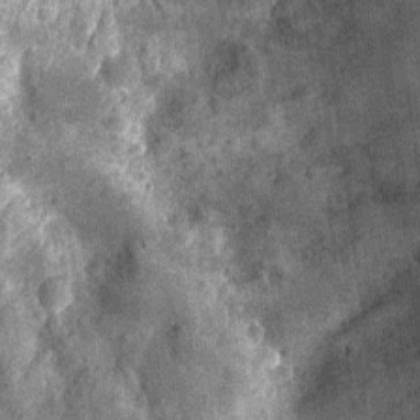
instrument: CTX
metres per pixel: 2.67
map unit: Nhu
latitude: -13.5588
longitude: -23.3859
